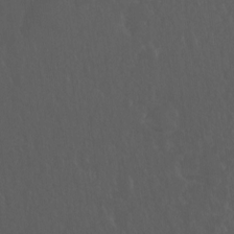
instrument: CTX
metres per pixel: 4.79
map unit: Hto
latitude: -7.9367
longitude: -45.2348
